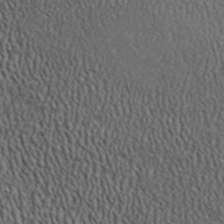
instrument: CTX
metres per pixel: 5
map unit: ANa
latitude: 42.5735
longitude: -87.3104
